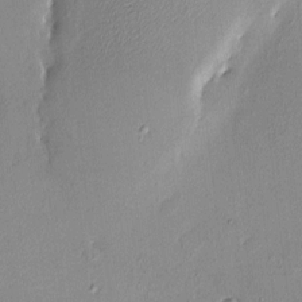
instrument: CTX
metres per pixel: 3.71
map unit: HNhu
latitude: 6.6113
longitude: 6.0283
